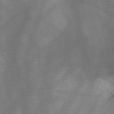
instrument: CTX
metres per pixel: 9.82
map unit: HNb
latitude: -45.6722
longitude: -41.3859
